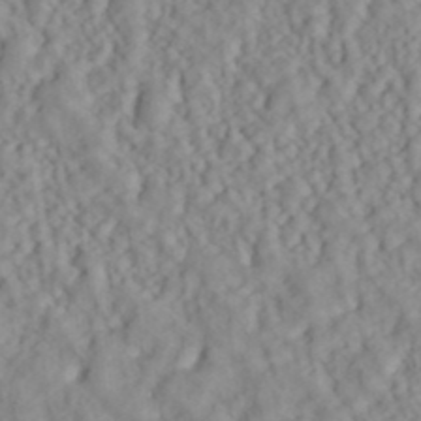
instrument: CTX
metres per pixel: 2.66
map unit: ANa
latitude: 40.1766
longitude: 28.2362
